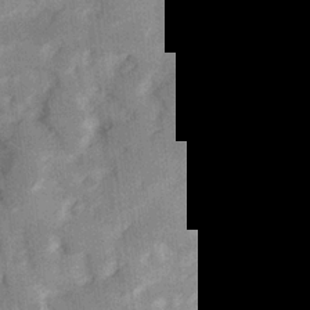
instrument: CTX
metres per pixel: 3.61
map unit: Hve
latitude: 25.6693
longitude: 147.3320
